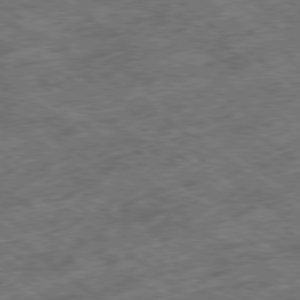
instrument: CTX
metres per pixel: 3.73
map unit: Ap
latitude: -79.3698
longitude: -50.9891
